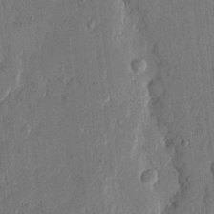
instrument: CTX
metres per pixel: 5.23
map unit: eHh
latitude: 13.8017
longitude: -68.1200
